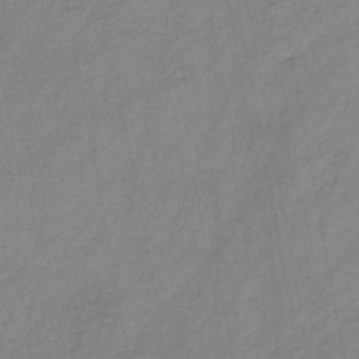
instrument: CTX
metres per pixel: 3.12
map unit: HNb
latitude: -46.3495
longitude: -38.2522
